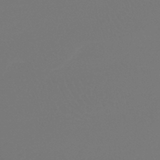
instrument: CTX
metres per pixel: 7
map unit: lHb
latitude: -43.1809
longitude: 63.9745
